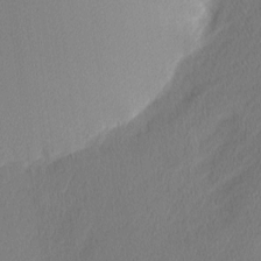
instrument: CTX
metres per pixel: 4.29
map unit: Nhu
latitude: 1.4048
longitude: -77.4237
